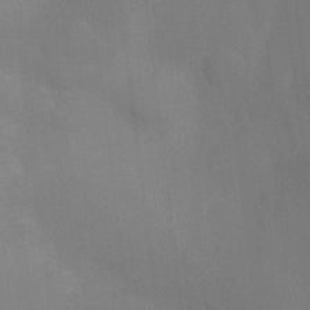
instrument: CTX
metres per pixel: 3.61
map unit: Ht
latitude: -2.9730
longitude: -17.7072
